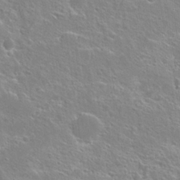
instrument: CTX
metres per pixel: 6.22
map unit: Hto
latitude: 25.4048
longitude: -45.0080
